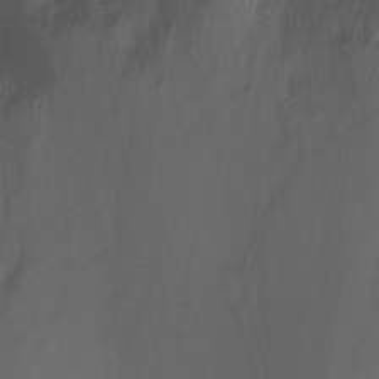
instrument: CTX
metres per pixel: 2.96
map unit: Nhu
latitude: -12.8786
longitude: -60.4790
